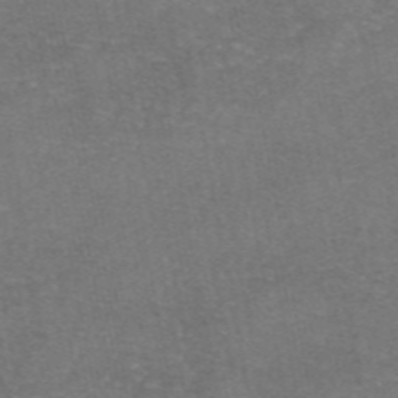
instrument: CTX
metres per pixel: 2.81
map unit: eAb
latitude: 47.5749
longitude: 104.4629
